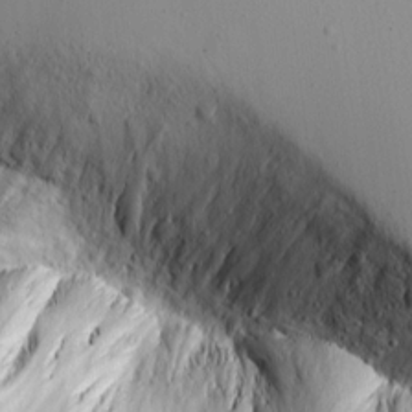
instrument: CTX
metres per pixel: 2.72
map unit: lAvf
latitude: 16.3845
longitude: -126.6113
